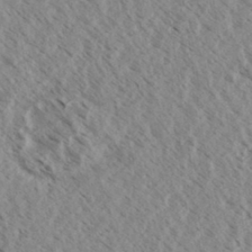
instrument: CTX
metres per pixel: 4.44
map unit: eHh
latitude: 34.2144
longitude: -140.2711
